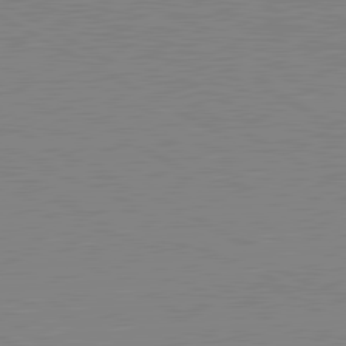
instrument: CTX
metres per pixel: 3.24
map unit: lApd
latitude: 80.8947
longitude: 151.8800
